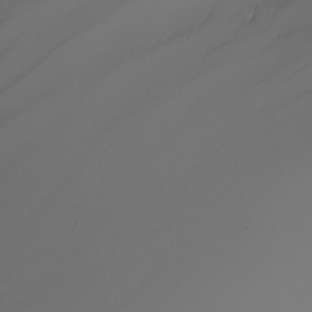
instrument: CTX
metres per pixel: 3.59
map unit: Nhu
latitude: -7.6344
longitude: -82.3278
